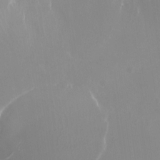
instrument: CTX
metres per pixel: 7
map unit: Nhu
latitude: -24.7841
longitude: -72.4979
